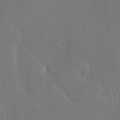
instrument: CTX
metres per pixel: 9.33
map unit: Ave
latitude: 17.1025
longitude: -140.1955
